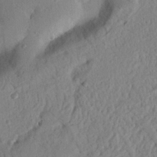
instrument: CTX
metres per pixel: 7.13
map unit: Nhu
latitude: 20.1011
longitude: -76.9513
